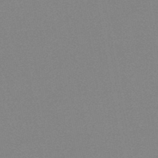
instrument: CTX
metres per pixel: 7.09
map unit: HNb
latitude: -45.3510
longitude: -40.2333
